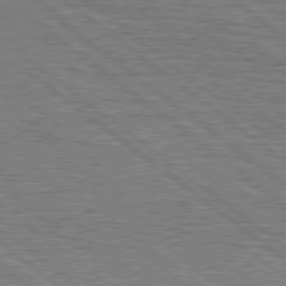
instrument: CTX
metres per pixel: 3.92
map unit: Hpe
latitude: 78.4601
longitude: -121.1781
